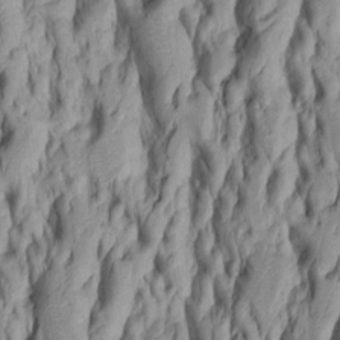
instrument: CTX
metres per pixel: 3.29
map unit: Htu
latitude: -5.7477
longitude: 151.6721
